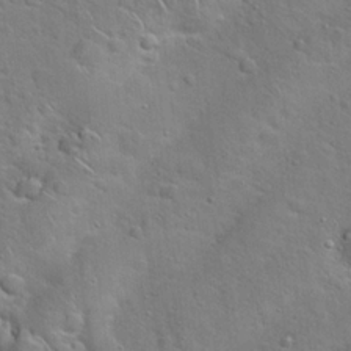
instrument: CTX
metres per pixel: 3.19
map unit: Hto
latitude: 20.6869
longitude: -49.6316
